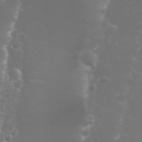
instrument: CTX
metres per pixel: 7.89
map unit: Nhu
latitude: 27.5749
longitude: -60.5923
